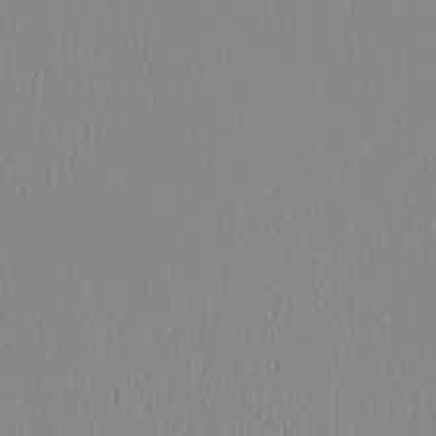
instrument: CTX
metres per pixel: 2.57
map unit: eHh
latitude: -6.5762
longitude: -82.8757
